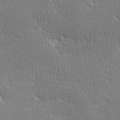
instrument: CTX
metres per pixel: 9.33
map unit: Ave
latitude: -0.2173
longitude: -114.8757
